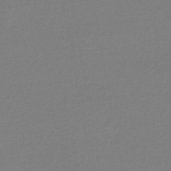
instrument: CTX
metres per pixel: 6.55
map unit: lHb
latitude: -44.5196
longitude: 64.4251
